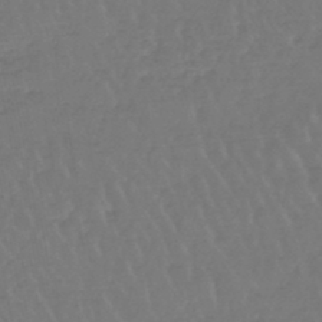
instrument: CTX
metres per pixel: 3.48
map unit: lHb
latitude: -45.4077
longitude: 68.2172
